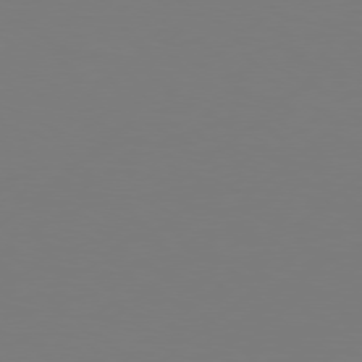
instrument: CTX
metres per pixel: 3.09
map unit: Hpe
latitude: 76.7246
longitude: -130.4601
